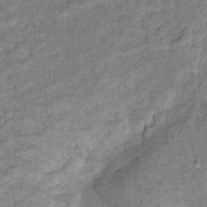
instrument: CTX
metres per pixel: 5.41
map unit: Ht
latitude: 8.6113
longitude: -37.9717
